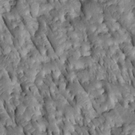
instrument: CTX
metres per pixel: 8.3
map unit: Htu
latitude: -0.7464
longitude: 148.4629
